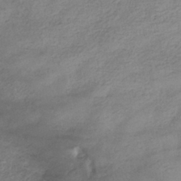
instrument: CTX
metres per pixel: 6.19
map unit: HNhu
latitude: -41.1242
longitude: 99.5021
